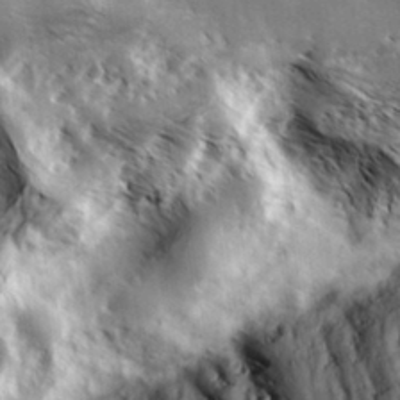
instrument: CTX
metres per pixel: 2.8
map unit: Hve
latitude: 31.3860
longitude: 149.8612
